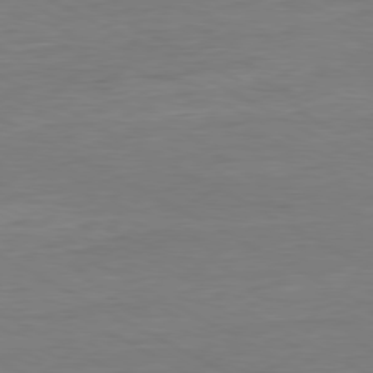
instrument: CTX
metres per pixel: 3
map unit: Ap
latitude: -80.0094
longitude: -83.3481
